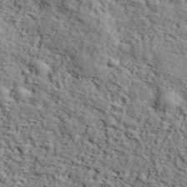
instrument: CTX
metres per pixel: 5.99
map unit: lHvf
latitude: 37.7072
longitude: -86.7435
